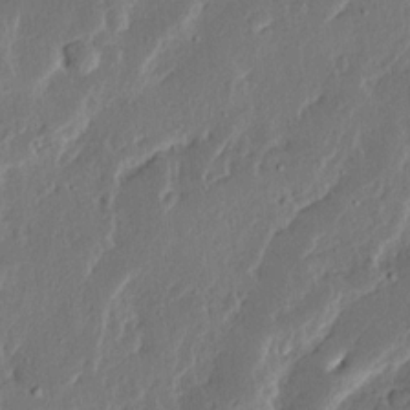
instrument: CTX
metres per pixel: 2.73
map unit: Ave
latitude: 14.7247
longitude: -138.1200
